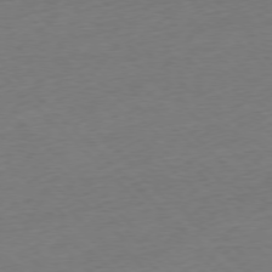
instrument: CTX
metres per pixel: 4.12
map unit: Ap
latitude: -77.3321
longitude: -98.4412
